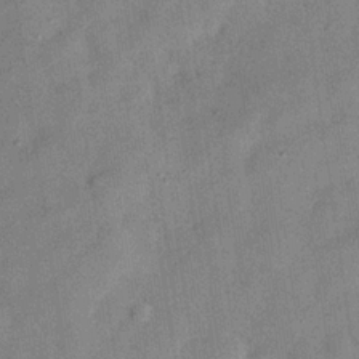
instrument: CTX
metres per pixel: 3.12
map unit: Hve
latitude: -31.6533
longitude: 91.9178
